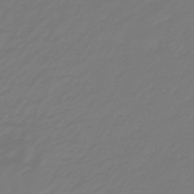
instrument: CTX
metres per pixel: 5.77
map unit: eHb
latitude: -46.6329
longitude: 82.6896
